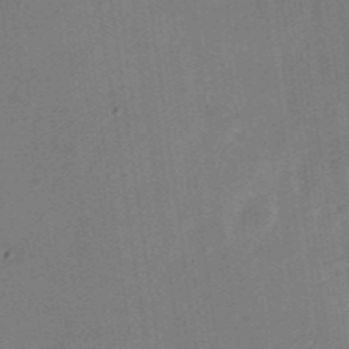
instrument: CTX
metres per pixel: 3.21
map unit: Nhu
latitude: -28.7085
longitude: -69.4616
